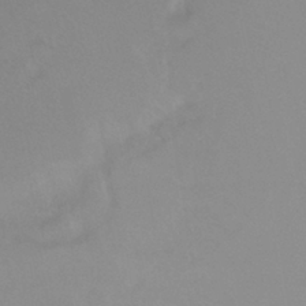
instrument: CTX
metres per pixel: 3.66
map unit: Ht
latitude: 6.3656
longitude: -29.9717
